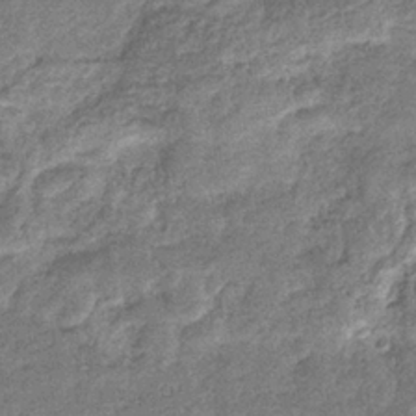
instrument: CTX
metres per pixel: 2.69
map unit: eHb
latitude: -36.3306
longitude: 78.7274
